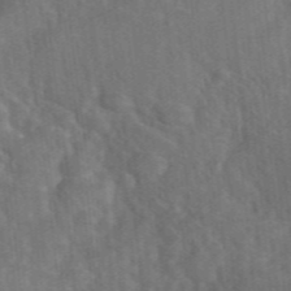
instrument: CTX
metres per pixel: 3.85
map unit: eHh
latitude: 39.9528
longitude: -56.1010
